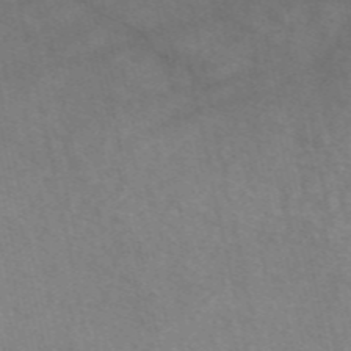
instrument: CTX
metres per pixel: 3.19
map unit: eAb
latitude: 50.1577
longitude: 104.1794
